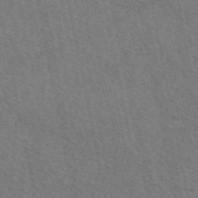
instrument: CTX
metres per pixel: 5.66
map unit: eAb
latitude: 51.7638
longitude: 115.0675
